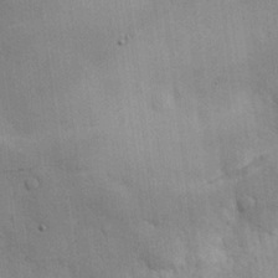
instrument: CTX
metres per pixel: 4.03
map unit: Hve
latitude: 19.0458
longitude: 151.0486
